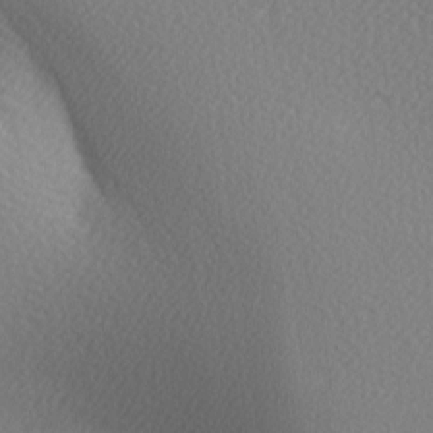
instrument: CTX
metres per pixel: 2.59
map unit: lAa
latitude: -5.6533
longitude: -121.8017
